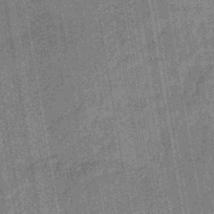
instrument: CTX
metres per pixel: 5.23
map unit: eHb
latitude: -46.1794
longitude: 87.0864
